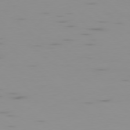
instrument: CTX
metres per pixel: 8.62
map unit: Ap
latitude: -78.2928
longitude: -63.1026
